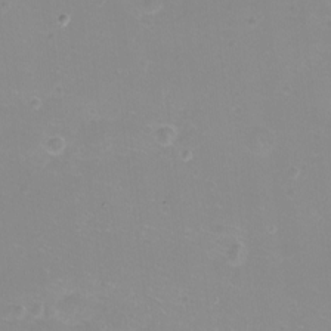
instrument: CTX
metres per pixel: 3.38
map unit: eHh
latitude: -12.2740
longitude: -61.0458
